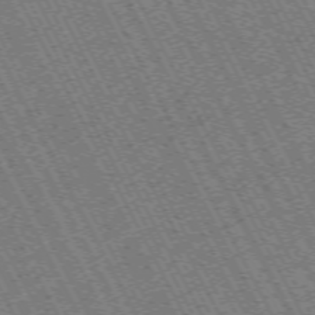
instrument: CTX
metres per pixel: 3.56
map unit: Hpe
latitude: -71.0864
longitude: 10.8597
